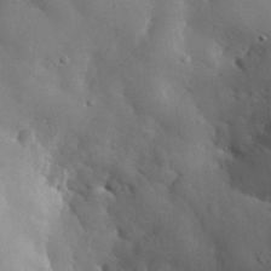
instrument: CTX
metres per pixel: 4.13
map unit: eHh
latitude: 30.5357
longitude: -81.0080
